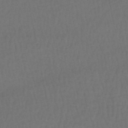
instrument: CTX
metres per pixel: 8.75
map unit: HNhu
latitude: -48.8597
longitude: 100.6707
